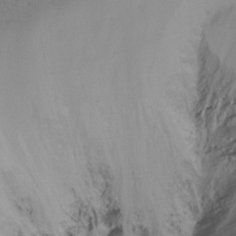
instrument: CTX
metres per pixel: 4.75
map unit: Ht
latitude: -16.7464
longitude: -49.0647
